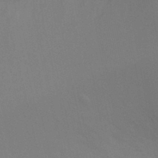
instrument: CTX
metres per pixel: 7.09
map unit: Ht
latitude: -3.3698
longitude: -27.1214
